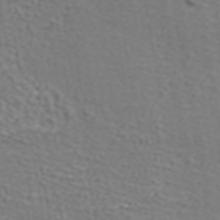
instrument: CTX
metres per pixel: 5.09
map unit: ANa
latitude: 38.6868
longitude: 24.4062
